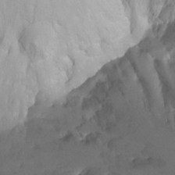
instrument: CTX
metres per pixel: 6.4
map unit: Ht
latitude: -0.0850
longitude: -35.6127
